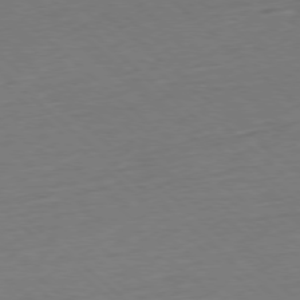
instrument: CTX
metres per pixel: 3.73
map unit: Hpe
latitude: -78.0472
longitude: 14.3496
